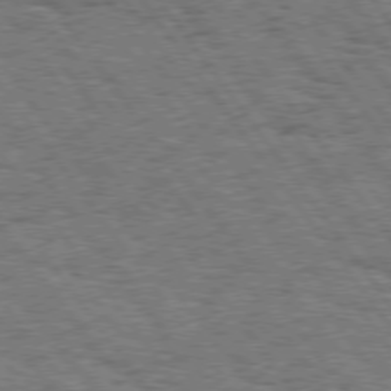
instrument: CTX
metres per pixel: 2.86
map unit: Hpe
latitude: 74.7624
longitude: -139.3104
